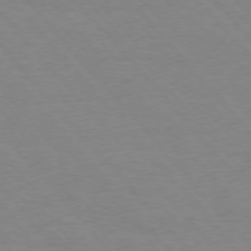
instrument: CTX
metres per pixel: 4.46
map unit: Ap
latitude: -76.5763
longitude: -88.3279
